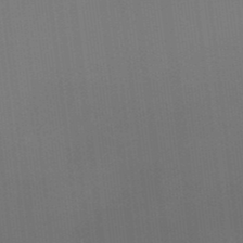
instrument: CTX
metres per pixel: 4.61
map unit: eHb
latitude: -35.4454
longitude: 80.0283
